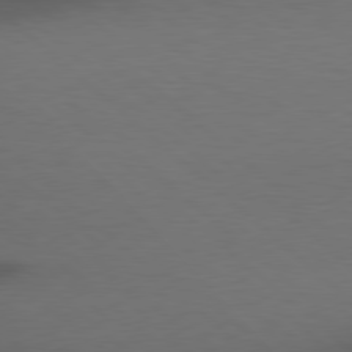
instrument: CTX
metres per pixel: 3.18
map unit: Hpe
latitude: 78.3279
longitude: -161.4804
